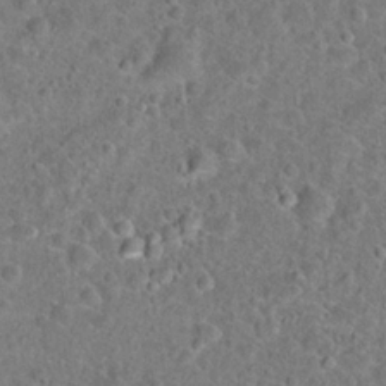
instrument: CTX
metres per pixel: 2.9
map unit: Hto
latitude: 22.1200
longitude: -46.6302
